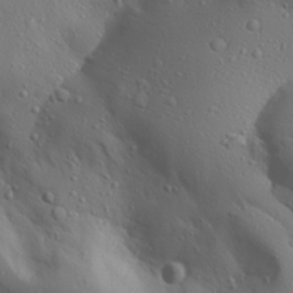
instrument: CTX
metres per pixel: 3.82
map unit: Aa
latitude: 28.1200
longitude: -132.8758
